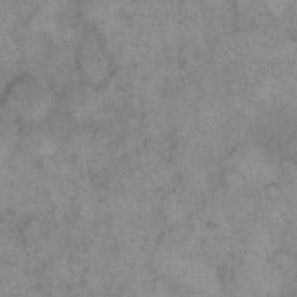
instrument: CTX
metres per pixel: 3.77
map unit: eHh
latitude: 14.8191
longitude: -66.2333
